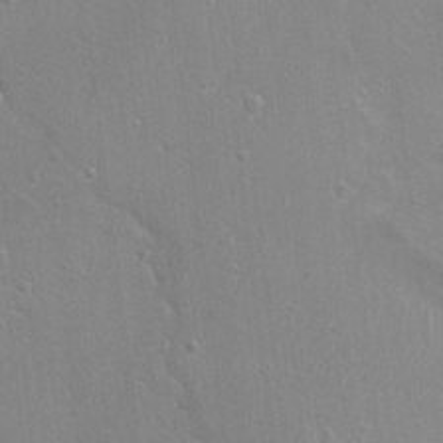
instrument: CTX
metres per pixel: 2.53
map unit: Nhu
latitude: 1.2914
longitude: -16.6490
